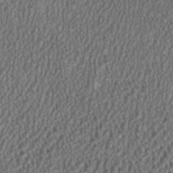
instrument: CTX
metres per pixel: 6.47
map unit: HNhu
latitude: 1.1025
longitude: 0.1795
